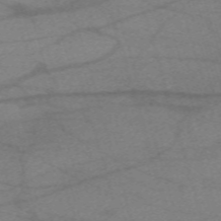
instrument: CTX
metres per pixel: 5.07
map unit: eHh
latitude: -61.2565
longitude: 54.3495
